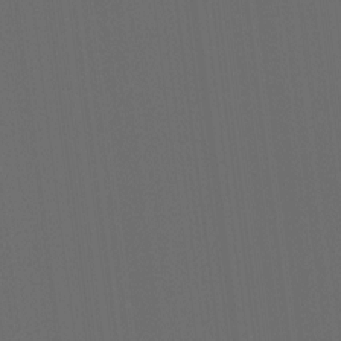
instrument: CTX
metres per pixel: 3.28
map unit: Hto
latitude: -6.6329
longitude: -49.1970
